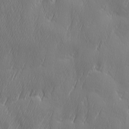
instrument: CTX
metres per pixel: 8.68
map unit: Ave
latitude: 2.4601
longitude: -113.2726
